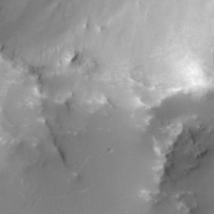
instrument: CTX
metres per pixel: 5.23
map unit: Nhe
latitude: -32.5007
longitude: -115.8394
